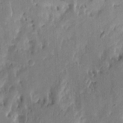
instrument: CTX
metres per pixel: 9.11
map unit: eHh
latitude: 8.3090
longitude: -73.6127
